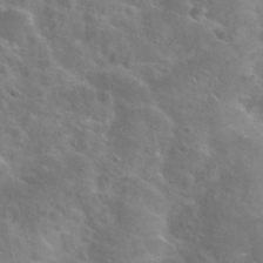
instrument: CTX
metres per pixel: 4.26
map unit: Nhu
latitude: 28.5357
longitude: -48.4412
